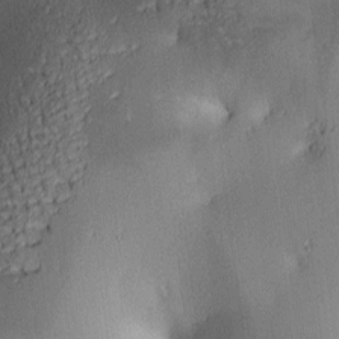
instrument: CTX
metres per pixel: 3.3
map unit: lAa
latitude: 3.9339
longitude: -116.6302
